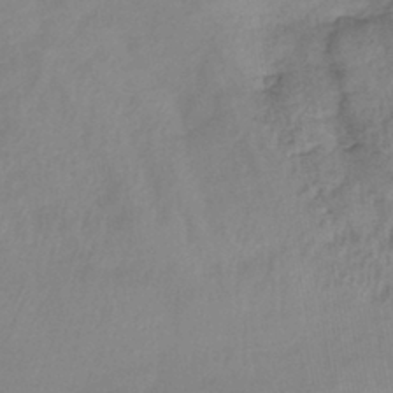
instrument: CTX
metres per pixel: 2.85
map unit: lHb
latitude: -41.5777
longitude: 77.9556
